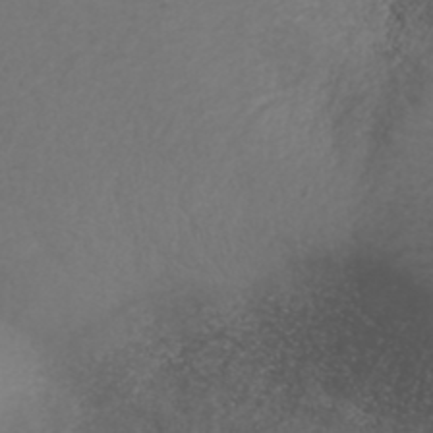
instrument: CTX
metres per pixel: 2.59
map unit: ANa
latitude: 38.7624
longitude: 23.7100
